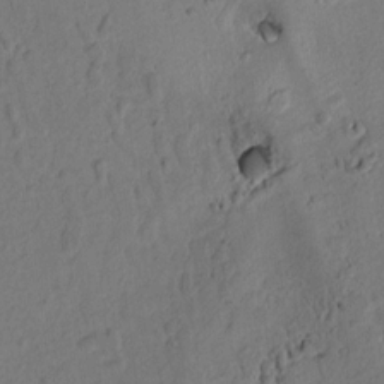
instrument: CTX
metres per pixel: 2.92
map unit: lAvf
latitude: 8.9892
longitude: 166.0472
